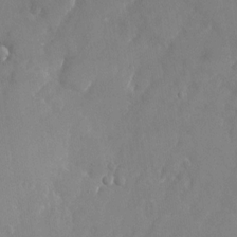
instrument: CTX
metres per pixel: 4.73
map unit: Nhu
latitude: -24.2361
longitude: -70.4979
